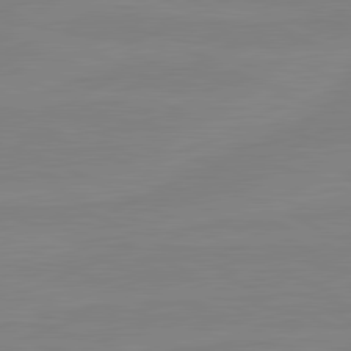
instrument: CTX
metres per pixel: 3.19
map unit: lApd
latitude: 81.2915
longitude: -177.3104
